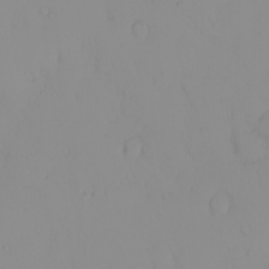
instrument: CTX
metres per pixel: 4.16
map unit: eHh
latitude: -1.1243
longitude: 19.7100
